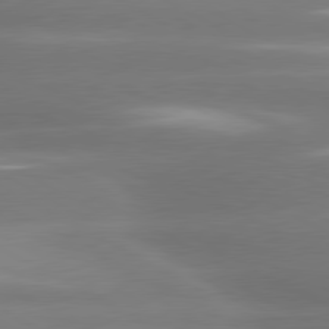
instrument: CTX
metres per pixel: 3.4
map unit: lApd
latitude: 80.4412
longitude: -135.3859
